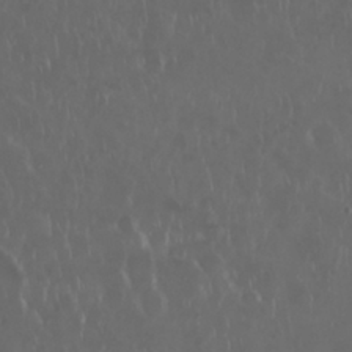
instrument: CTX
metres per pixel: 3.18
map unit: Nhu
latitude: 29.4615
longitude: -59.4804
